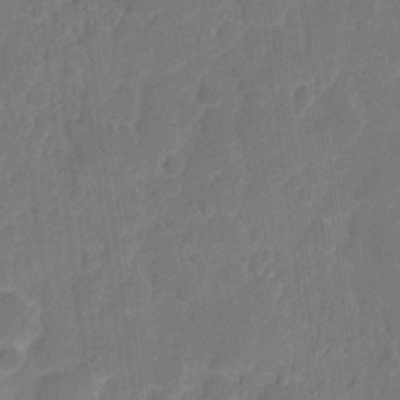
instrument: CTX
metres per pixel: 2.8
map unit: eHh
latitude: 9.0270
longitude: -65.8583
